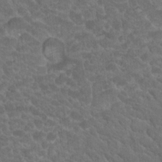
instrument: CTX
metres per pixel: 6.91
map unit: Hto
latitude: 19.4426
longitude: -35.2348
